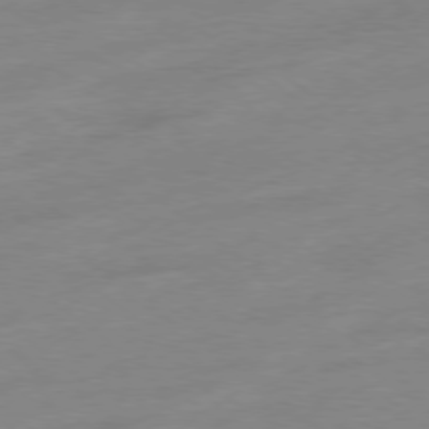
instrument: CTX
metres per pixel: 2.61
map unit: Ap
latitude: -78.5951
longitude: -98.1766
